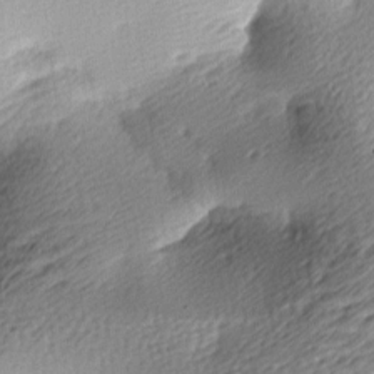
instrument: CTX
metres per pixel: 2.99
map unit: lAa
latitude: -9.0864
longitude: -126.8947
